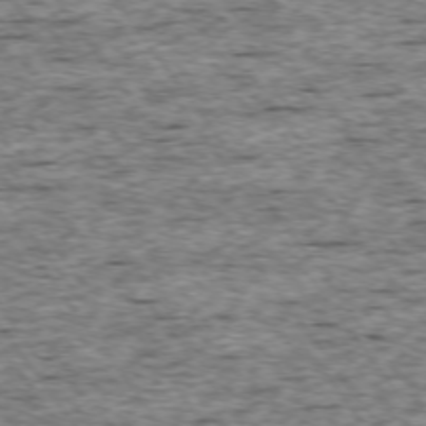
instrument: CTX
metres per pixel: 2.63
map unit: Ap
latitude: -75.0109
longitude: -87.9150
